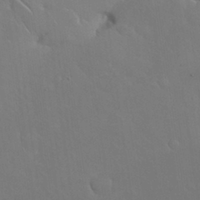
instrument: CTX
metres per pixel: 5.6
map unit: Nhu
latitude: 30.8758
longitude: -57.2536
